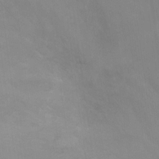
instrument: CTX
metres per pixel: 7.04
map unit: Ht
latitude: 2.4034
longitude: -25.7827
